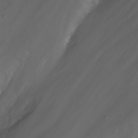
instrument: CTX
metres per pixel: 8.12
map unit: Nhu
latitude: -6.7463
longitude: -76.4790
